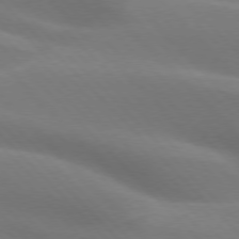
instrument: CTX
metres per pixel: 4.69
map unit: lApd
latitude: 75.6883
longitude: -61.9150
